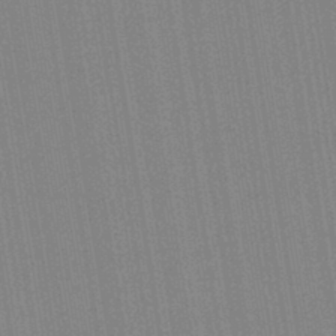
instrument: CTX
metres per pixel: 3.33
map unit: Aa
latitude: 28.6112
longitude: -147.3671
